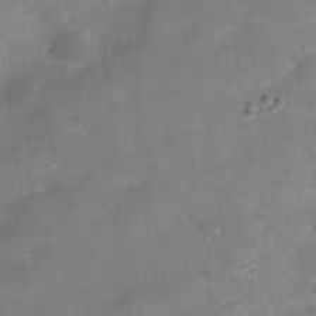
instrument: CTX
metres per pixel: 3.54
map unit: Hve
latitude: -31.5210
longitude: 92.9920
